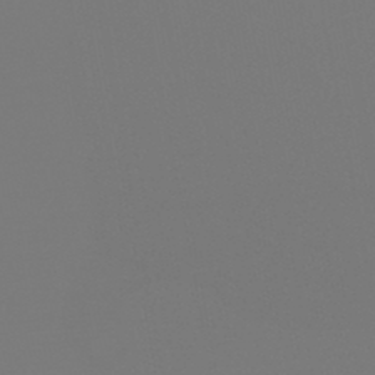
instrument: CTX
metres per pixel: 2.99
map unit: HNb
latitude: -45.9367
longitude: 56.4251
